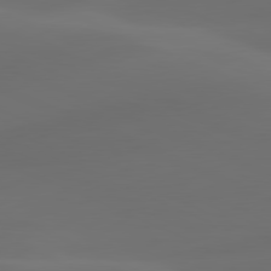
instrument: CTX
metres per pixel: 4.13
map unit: lApd
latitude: 80.7435
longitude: -83.4426
